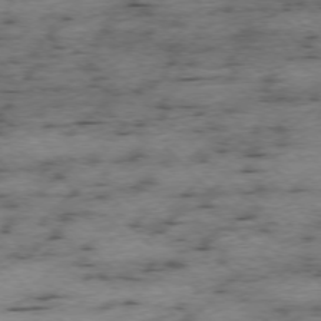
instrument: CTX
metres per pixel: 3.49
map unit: Ap
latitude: -76.7085
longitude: -86.8947
